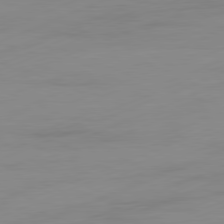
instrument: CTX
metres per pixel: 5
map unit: Ap
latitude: -81.6911
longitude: -86.6868
